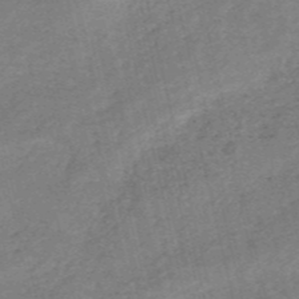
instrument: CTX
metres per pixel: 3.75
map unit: HNb
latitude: -54.8030
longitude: -43.0081
